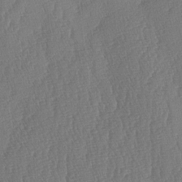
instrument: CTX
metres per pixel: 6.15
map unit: lAa
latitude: -7.2376
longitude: -129.9906
